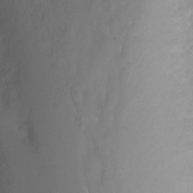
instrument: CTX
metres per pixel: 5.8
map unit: Nhu
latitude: -6.3873
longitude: -48.1011
